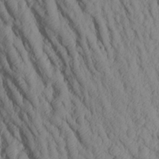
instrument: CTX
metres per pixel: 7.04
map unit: Aa
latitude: 17.4993
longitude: -146.2334
